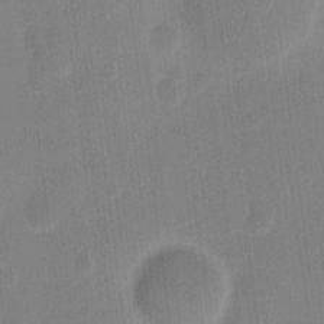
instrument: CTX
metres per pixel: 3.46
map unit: eHh
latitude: 10.4979
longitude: -66.6112
